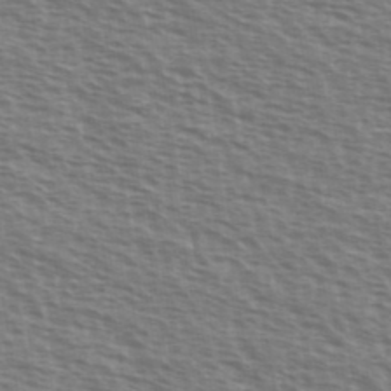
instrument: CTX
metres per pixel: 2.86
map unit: Ave
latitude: 38.0633
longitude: -113.3482
